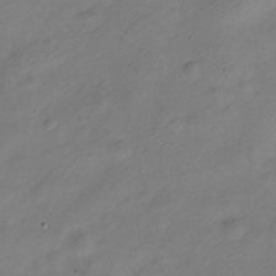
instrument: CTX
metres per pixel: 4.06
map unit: Nve
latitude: -23.2565
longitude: 105.9556
